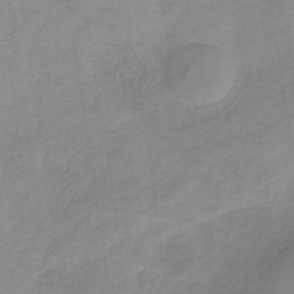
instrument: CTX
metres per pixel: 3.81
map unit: HNb
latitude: -33.9178
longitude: 57.0864
